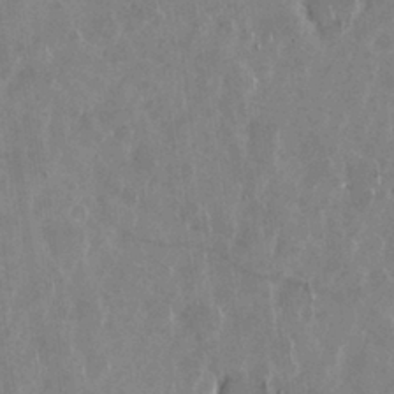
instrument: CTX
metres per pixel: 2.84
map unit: Nhu
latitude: 29.2159
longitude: -62.5357
